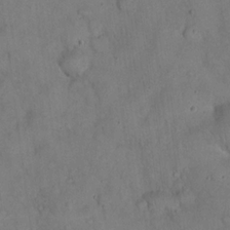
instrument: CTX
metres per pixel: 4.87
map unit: eHh
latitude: 20.0444
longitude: -59.9339
